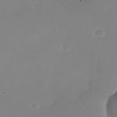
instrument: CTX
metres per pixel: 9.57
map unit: Nhu
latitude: -25.9367
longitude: -72.7058
